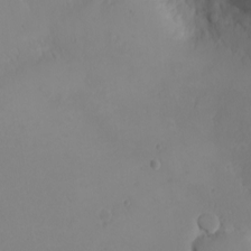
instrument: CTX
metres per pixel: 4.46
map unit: eHh
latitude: -7.7477
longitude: -70.3656
